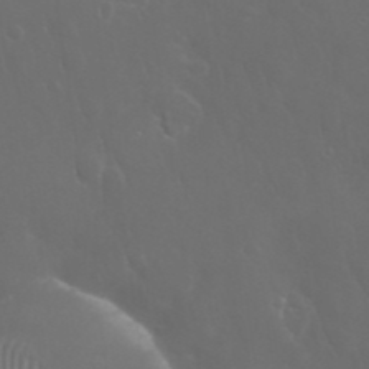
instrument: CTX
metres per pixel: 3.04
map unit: Nhu
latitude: 28.5546
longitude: -66.8380
